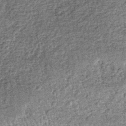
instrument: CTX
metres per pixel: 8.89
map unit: lHb
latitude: -36.4440
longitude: 66.4062
